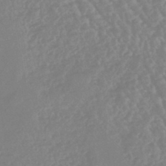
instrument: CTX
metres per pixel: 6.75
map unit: eHb
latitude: -46.0661
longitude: 84.0094
